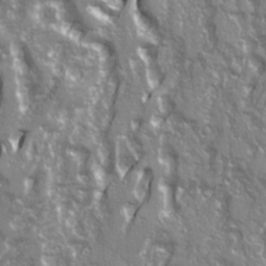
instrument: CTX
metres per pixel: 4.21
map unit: Ave
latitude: 21.9717
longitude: -133.1214
